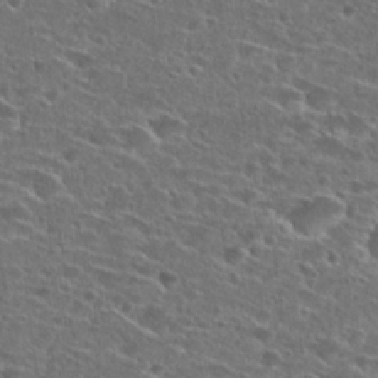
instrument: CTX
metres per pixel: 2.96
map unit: Hto
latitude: 26.9136
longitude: -46.3468
